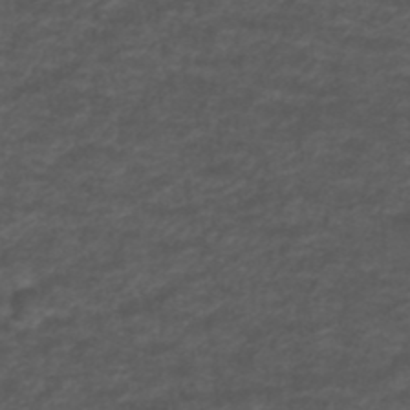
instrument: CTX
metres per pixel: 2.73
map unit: ANa
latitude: 39.4048
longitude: 23.5021
